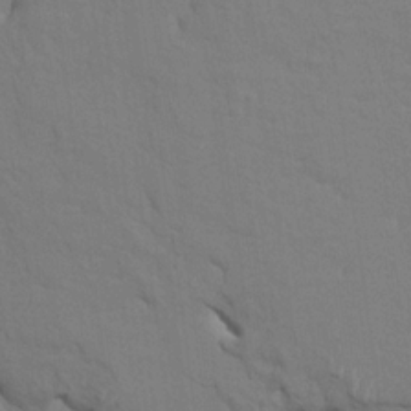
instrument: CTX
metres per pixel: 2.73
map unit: HNhu
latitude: 6.9136
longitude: -4.1956
